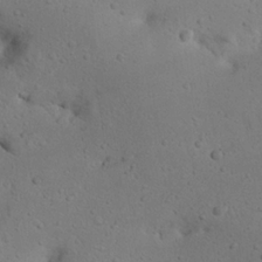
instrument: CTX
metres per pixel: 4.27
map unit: Nhu
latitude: 22.5546
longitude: -72.4601
